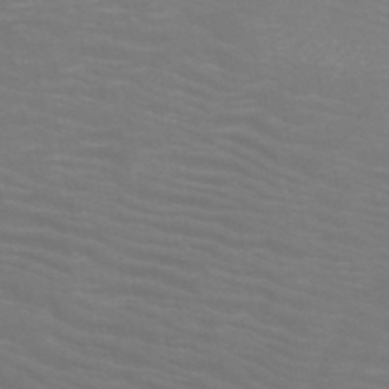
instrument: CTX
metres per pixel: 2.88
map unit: HNb
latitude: -49.8423
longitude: -50.5545
